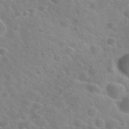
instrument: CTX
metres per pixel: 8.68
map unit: Hto
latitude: 28.1955
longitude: -48.3467
